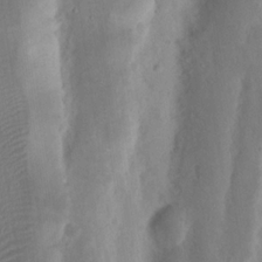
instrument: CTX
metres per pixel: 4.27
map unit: Nhu
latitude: 16.1767
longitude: -74.0255
